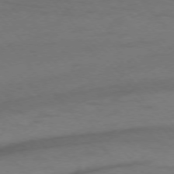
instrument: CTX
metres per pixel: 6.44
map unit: Ap
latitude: -76.3873
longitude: -70.1578
